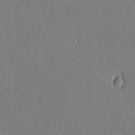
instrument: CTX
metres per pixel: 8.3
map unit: lAvf
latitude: 17.3860
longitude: -126.4412
